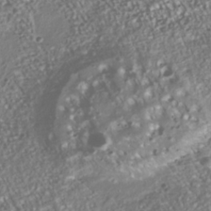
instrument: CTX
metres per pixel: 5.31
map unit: Nhu
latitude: -38.7652
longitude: -80.7624
